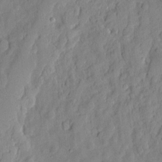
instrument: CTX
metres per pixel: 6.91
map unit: eHh
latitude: 7.5749
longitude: -75.0081
